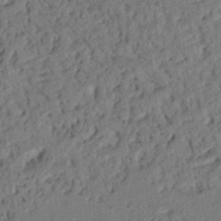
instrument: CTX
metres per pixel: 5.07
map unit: Ht
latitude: 13.3104
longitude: -74.6491
